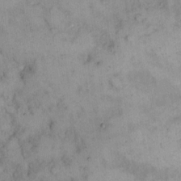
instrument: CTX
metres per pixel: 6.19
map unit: eHh
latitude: 13.8206
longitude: -62.9514
